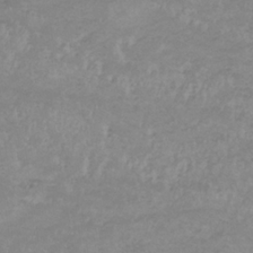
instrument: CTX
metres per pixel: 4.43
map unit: lHb
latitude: -33.6911
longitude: 70.0472
